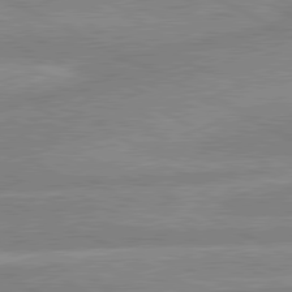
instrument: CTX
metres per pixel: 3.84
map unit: lApd
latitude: 80.5735
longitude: -169.6127
